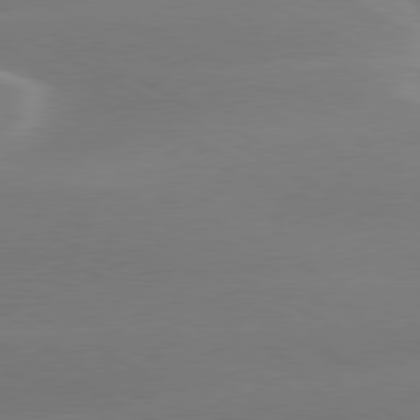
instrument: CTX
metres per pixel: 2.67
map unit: lApd
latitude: 79.4238
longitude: -115.3292
